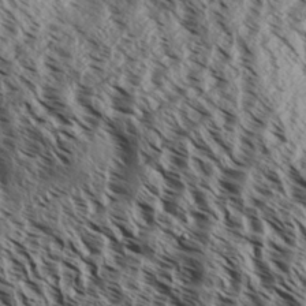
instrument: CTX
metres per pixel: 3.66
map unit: Aa
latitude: 31.8584
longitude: -138.0444
